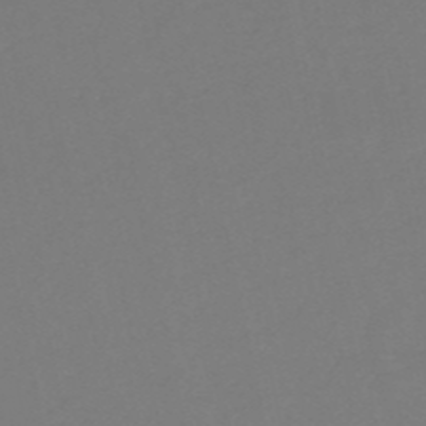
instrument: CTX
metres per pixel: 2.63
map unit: eHh
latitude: -52.6140
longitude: -25.1592
